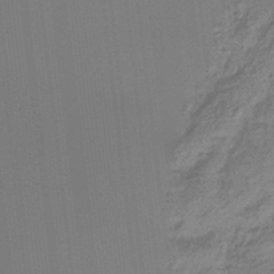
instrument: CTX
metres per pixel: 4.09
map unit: eHb
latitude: -35.8233
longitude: 80.0472
